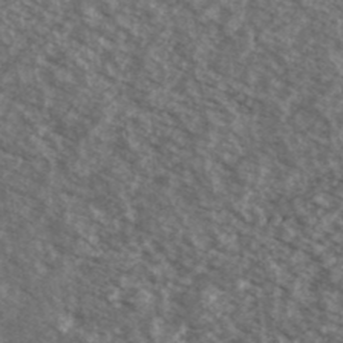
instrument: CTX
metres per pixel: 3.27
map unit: Ave
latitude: 39.0836
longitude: -110.8191
